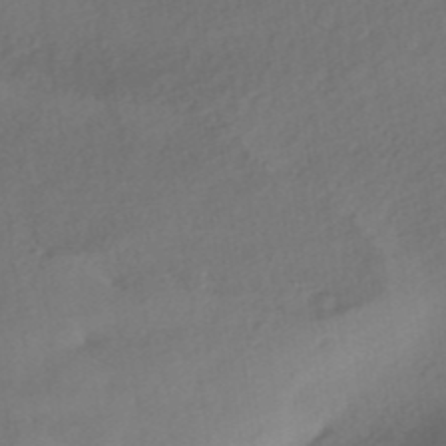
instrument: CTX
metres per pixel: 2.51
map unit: HNhu
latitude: -42.1794
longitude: 93.0297
